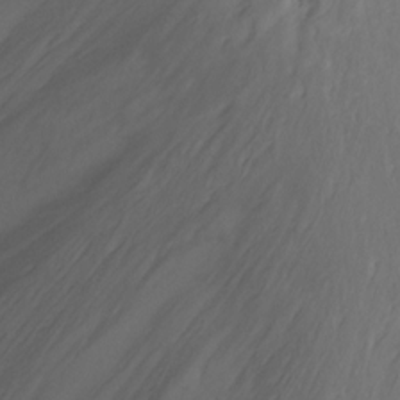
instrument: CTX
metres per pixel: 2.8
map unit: Nhu
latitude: -7.5210
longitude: -70.3467
